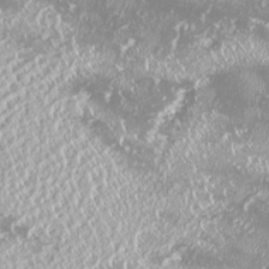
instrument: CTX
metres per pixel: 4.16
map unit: HNhu
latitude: -2.6896
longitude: 11.1620
